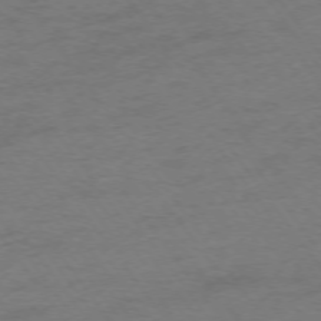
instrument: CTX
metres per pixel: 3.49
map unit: Ap
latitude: -75.2565
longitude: -73.6127
